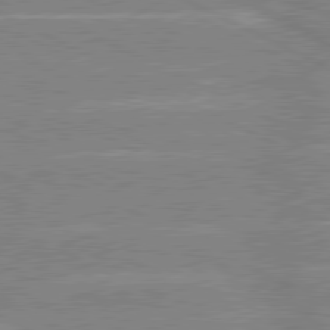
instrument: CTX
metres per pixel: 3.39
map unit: lApd
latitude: 80.5735
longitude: -125.8394
